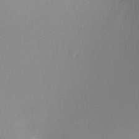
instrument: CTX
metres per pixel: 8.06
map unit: Ht
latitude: -9.3698
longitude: -23.9717
